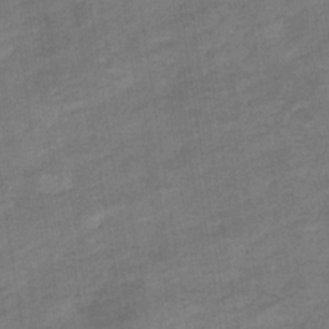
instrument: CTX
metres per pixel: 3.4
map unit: eHb
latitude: -35.8611
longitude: 77.9745
